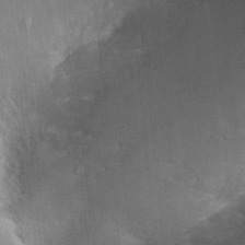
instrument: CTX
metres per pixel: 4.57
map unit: Nhu
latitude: 19.6505
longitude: -31.6127
